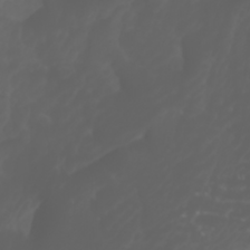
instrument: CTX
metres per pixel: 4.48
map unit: Htu
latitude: -1.1620
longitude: -76.1577
